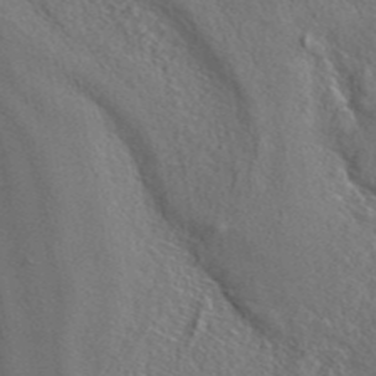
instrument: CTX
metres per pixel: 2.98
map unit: ANa
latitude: 44.8191
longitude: 47.8989
